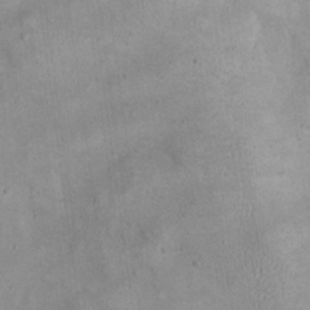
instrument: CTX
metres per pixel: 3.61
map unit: eHh
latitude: 21.6883
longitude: -59.8772
